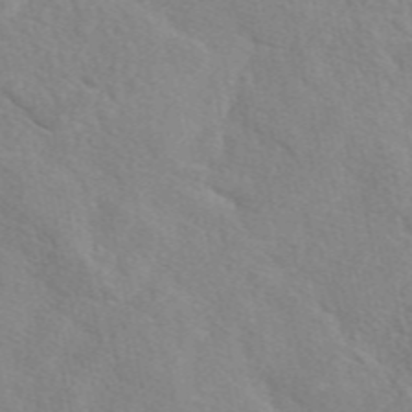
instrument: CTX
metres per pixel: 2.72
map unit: eAb
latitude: 49.4804
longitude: 117.8044
